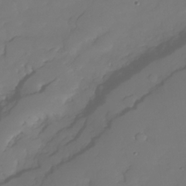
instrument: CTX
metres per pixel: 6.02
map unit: Nhe
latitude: -34.8408
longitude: -143.1781
